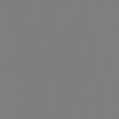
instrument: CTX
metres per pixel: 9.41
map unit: lHb
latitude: -46.5196
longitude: 71.1809
